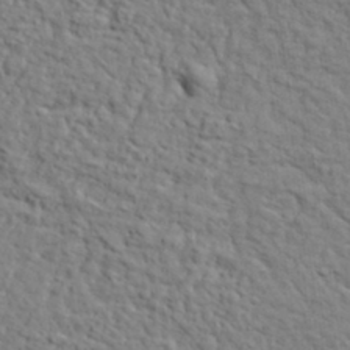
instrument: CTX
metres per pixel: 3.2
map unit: lHvf
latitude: 35.7638
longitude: -85.9717
